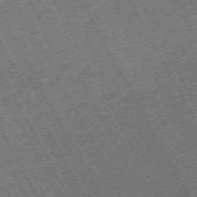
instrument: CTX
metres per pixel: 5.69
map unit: Hpe
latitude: -71.6155
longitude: 11.0109
